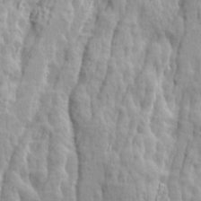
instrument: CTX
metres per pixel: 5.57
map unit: Ave
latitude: 14.7247
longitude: -135.8961
